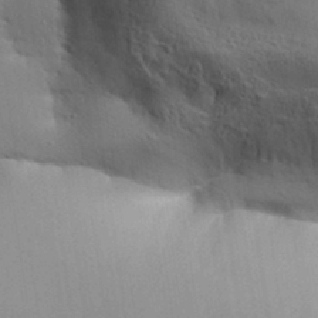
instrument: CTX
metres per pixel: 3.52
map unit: Aa
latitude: 32.3089
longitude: -143.9150
